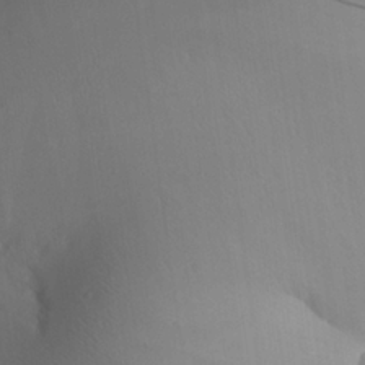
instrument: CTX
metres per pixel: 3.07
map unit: Aa
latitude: 25.1592
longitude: -136.8947
